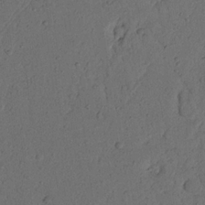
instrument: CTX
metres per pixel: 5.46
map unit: Nhu
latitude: 21.3293
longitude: -75.2348
